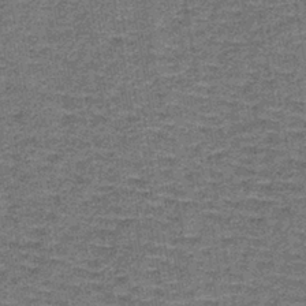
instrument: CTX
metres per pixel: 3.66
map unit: lHb
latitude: -40.4251
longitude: 58.8030
